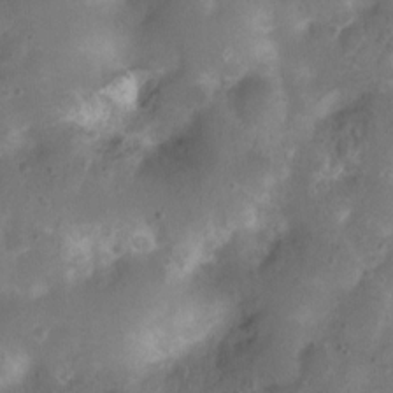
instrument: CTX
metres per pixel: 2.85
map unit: Nhu
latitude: 8.4979
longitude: -21.4238
